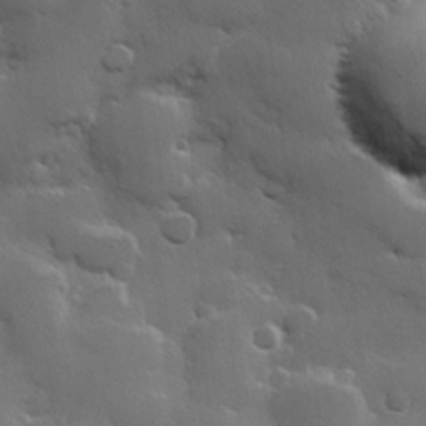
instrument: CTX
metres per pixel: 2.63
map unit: Hve
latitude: 23.0647
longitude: 148.8597
